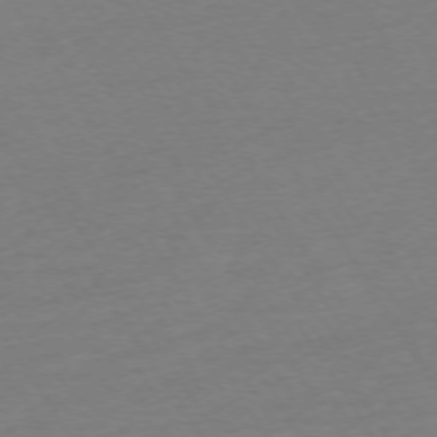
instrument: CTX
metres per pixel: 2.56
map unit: Ap
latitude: -73.8611
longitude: -86.1011
